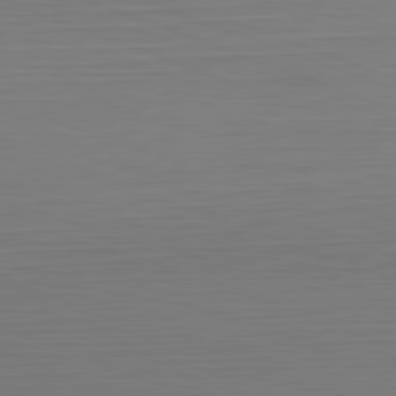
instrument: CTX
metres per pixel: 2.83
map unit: Hpe
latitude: -82.4818
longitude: 6.7841
